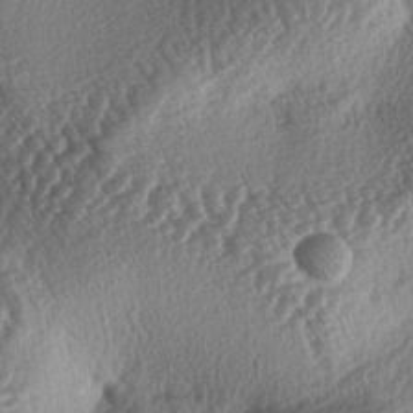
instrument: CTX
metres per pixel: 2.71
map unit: lAa
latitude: -4.0094
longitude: -128.2333
